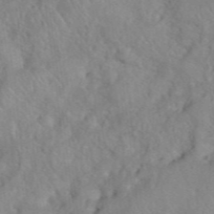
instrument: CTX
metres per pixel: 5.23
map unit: eHh
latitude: 40.2522
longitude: -56.2522
